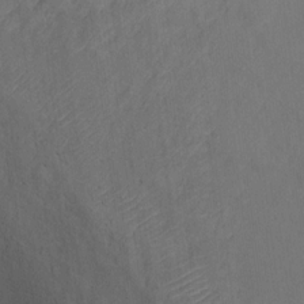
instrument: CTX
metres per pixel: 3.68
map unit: Ht
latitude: 12.2901
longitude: -41.0080
